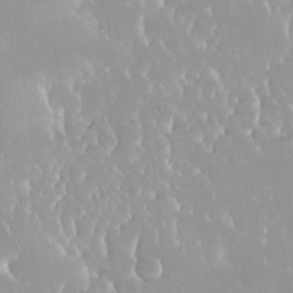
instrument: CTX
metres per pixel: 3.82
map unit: Nhu
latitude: 30.1767
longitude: -57.0836
